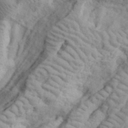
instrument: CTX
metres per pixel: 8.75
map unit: eHh
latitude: 35.5182
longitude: -78.4790
